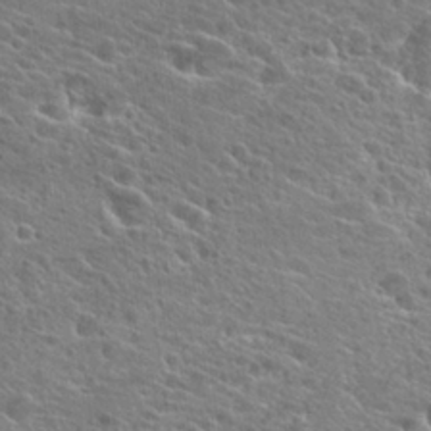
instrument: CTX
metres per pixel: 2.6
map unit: Hto
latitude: 25.8583
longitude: -44.4790
